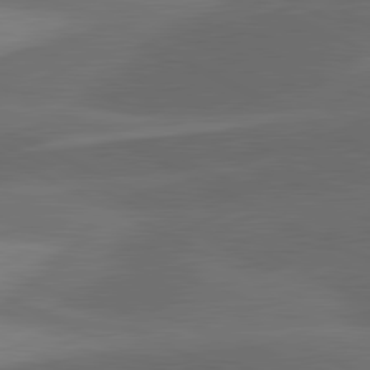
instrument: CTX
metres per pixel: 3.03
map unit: lApd
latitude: 81.3482
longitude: 127.1242
